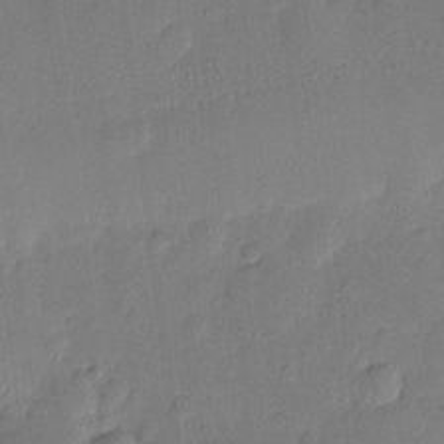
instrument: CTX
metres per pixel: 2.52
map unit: eHh
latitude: 4.7057
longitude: -72.2334
